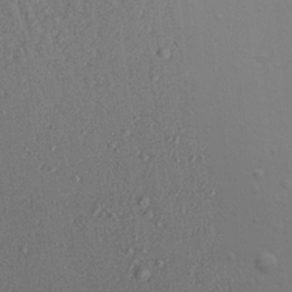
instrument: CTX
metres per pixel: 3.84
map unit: Aa
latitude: 19.4426
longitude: -143.0459
